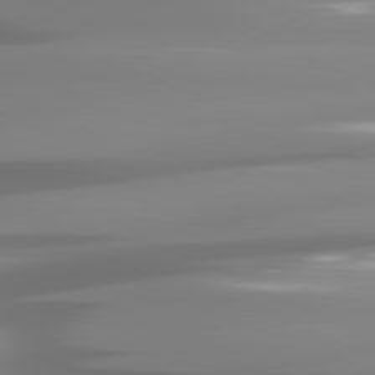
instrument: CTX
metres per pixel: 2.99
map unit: lApd
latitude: 81.4237
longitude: -139.1592
